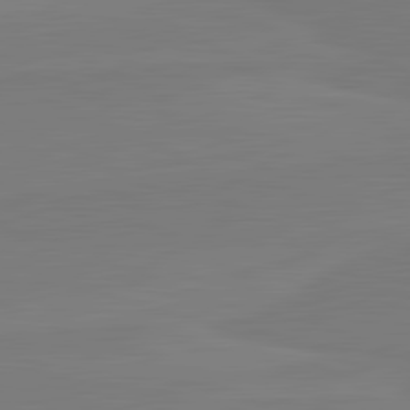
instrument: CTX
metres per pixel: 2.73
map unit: lApd
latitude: 82.1388
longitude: 165.1054
